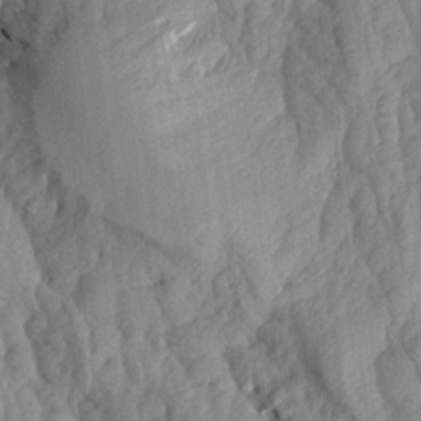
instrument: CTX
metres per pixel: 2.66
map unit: Aa
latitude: 19.2537
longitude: -146.0444
